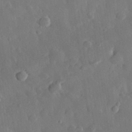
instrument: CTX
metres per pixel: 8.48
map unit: eHh
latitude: 29.9906
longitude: -78.1578
